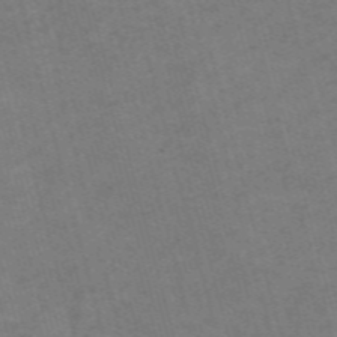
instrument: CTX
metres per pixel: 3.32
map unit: Nve
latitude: -59.5021
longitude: 56.9541
